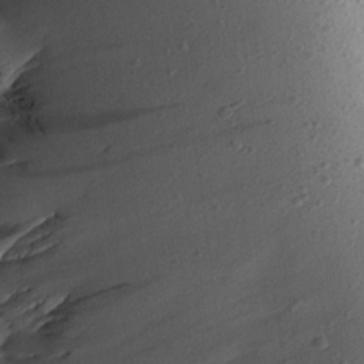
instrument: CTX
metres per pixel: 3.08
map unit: Aa
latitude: 14.9703
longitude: -142.7246
